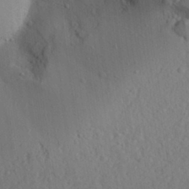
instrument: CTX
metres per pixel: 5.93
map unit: Aa
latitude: 30.5924
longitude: -140.6301
